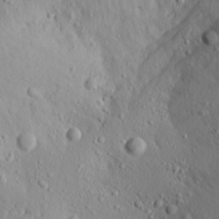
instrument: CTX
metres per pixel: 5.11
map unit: Aa
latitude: 18.5356
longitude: -144.1011
